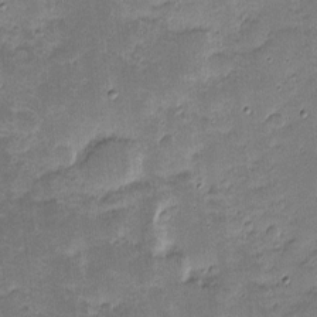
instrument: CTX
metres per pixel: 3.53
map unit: eHh
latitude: -1.0109
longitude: -86.2900
